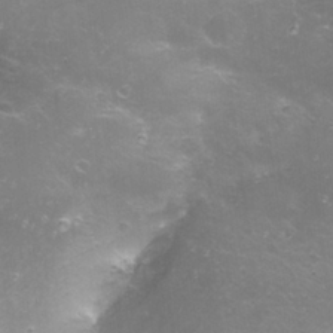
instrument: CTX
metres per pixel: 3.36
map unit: eHh
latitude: 24.5356
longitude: -63.2159
